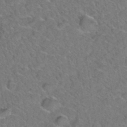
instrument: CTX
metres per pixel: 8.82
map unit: Hto
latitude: 35.8205
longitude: -48.7624
